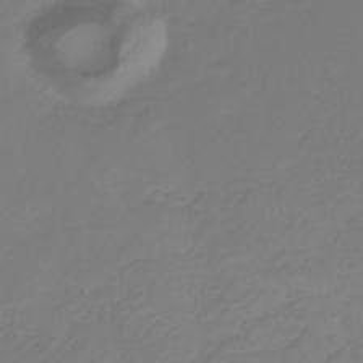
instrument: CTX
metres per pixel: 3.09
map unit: eHb
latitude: -30.4251
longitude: 64.7274
